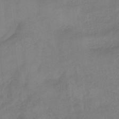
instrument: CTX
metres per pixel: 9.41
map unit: HNb
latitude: -33.2754
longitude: 64.5385
